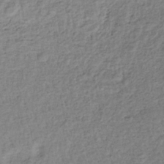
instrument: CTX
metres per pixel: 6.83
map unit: lHb
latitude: -35.1998
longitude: 69.8044
